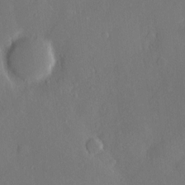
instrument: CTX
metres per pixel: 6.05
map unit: Hve
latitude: -9.1809
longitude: 175.7288
